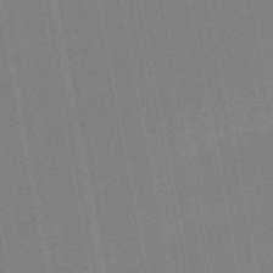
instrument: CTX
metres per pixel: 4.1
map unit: HNb
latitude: -52.5384
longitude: -45.6127
